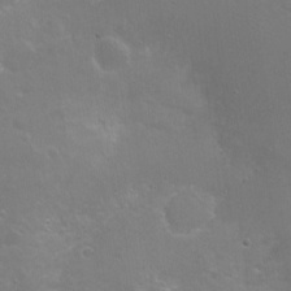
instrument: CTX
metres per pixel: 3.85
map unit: Ht
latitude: -14.5763
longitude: -40.7435
